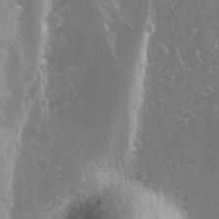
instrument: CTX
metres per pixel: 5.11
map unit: Ave
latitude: 11.1403
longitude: -104.7436
